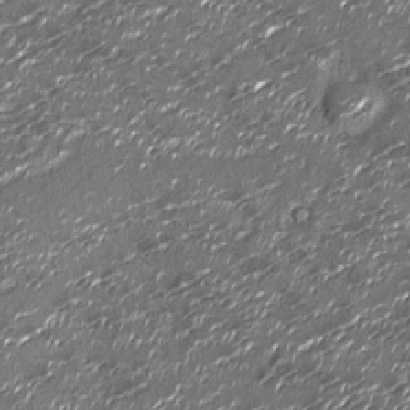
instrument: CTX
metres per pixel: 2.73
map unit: Nhu
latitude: -13.9745
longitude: -22.8380
